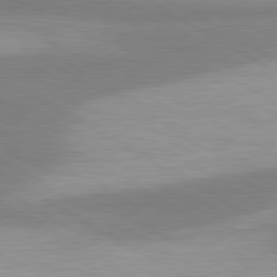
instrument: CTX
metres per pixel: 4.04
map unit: lApd
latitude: 80.2333
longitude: -179.6127
